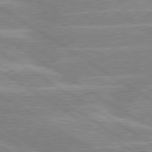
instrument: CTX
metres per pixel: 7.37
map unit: lApd
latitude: 80.1011
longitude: -122.3467
